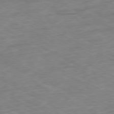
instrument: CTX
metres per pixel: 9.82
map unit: Ap
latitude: -79.7666
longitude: -68.4790
